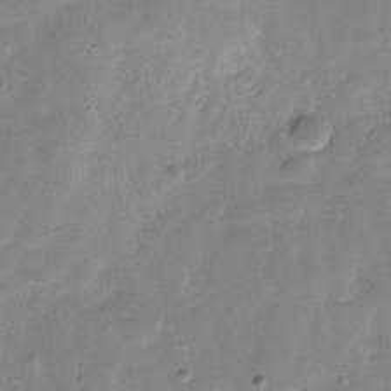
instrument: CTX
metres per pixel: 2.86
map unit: Hve
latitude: -31.2943
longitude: 92.5763
